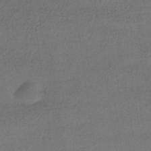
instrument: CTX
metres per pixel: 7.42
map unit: HNhu
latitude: -42.3873
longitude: 96.1417
